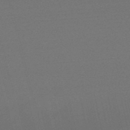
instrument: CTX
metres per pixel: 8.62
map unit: lHb
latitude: -48.3496
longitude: 72.8408
